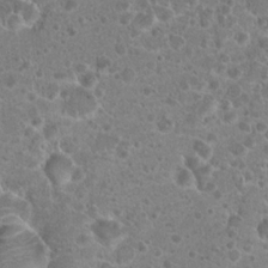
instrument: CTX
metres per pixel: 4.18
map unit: Hto
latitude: 19.4615
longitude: -41.2159
